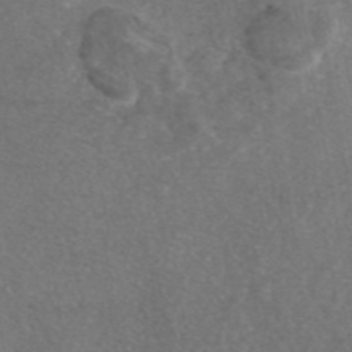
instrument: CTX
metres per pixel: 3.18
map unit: eAb
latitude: 46.7624
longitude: 106.7841
